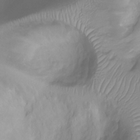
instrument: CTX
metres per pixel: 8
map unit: Ht
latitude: -0.9164
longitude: -18.7057
